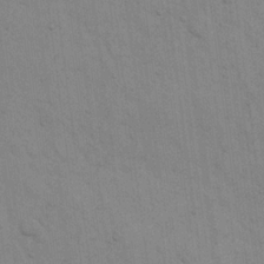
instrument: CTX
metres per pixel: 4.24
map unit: eHh
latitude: 19.3859
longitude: -62.1767
